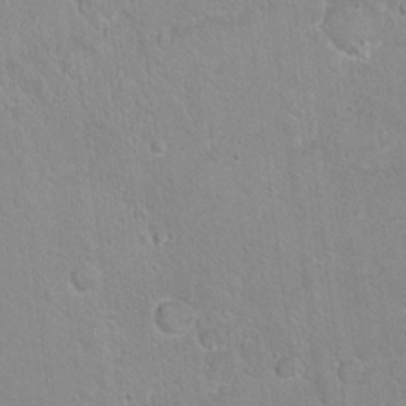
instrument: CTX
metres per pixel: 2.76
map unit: Hto
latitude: 17.2537
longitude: -37.0270
